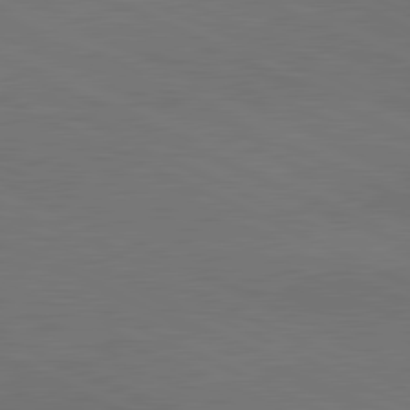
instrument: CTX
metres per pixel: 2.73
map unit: lApd
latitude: 81.2726
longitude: 148.5007
